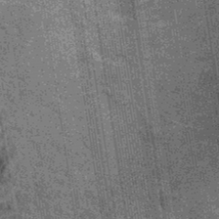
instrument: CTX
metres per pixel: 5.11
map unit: Hto
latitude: 35.1025
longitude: -52.0822
